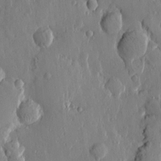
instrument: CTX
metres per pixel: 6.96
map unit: Htu
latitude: -0.2551
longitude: -177.0836
